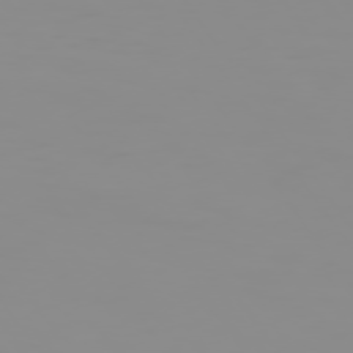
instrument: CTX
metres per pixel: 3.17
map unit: Hpe
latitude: 74.2334
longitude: -128.3278
